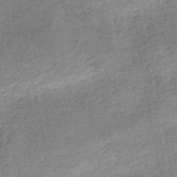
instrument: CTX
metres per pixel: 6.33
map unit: HNb
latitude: -50.4251
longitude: -49.8016
